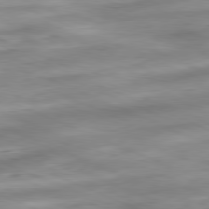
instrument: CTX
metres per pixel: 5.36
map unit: Ap
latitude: -81.8045
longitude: -81.4237
